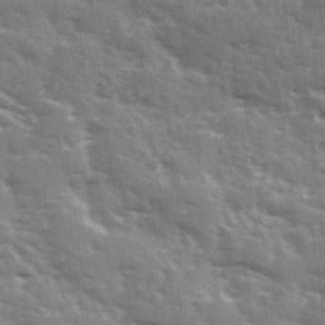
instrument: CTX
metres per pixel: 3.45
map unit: Ave
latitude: 12.2712
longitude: -102.8191
